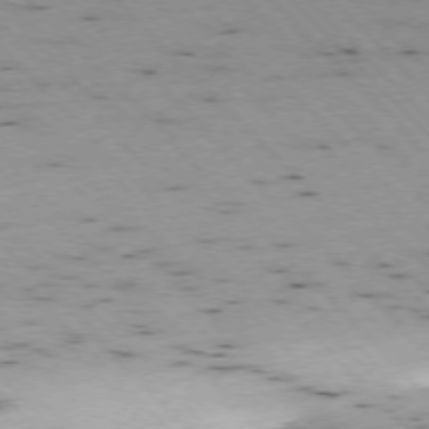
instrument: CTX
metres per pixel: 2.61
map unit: Ap
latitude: -76.5385
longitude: -60.1200
